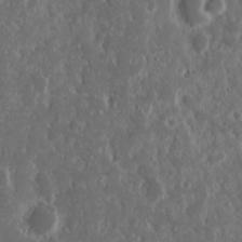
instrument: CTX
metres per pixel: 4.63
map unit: Nhu
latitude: 14.8758
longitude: -73.2348
